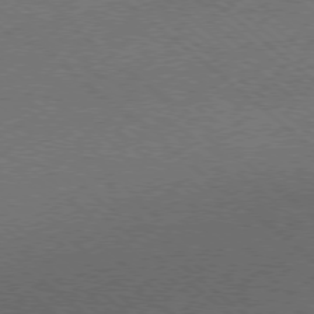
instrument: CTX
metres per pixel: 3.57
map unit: Ap
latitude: -78.7085
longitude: -101.4804
